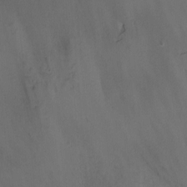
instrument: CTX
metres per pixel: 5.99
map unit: Nhu
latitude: -13.1053
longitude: -51.6882
